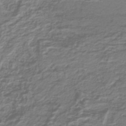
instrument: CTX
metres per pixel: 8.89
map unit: lHb
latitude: -41.7100
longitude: 52.2361
